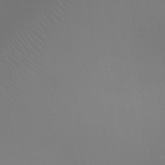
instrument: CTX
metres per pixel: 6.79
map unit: Ht
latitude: -3.9556
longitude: -25.8772
